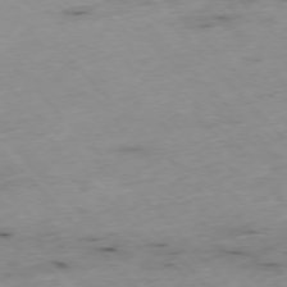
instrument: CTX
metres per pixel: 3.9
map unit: Hpe
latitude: -76.9731
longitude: -17.3671
